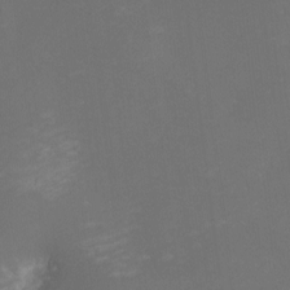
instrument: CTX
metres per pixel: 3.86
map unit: eHh
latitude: -1.7100
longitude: -78.8380
